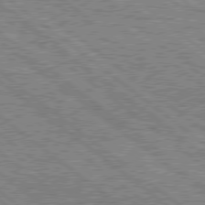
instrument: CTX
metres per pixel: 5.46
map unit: Hpe
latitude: 78.3468
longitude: -121.1215
